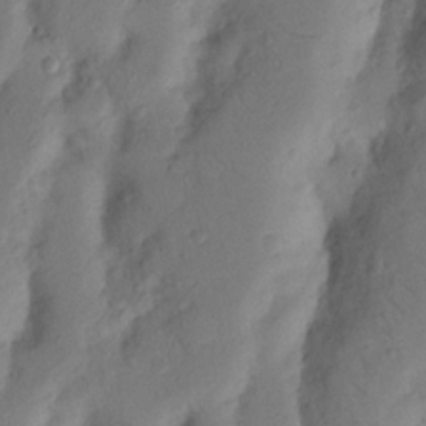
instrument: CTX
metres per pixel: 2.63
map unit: Nhu
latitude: 18.2522
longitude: -77.1403
